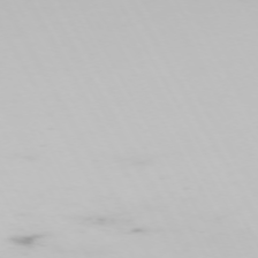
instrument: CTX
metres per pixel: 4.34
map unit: Hpe
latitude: -73.6155
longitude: 3.8989
